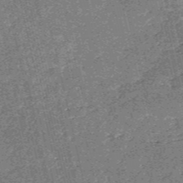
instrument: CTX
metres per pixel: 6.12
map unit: HNb
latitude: -54.5007
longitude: -39.9717
